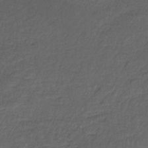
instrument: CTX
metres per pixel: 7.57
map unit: HNb
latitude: -35.6911
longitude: 58.7085
